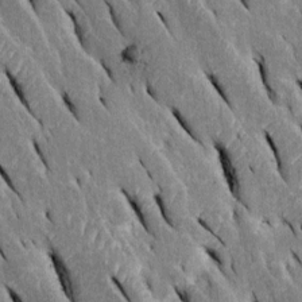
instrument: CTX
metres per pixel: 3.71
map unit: Htu
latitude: -0.2929
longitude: 149.1998
